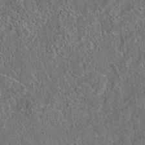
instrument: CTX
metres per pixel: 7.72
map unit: eAb
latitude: 35.4615
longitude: 109.3699
